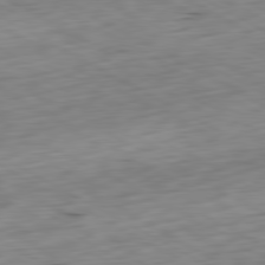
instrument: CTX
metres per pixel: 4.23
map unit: Ap
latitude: -80.8219
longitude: -71.1970
